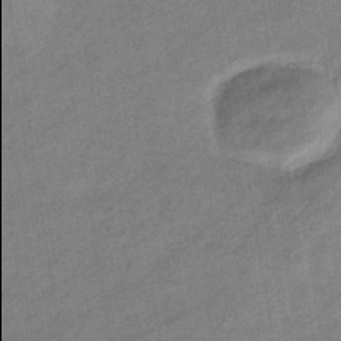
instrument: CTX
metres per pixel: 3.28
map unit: eHb
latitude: -37.7855
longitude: 78.0094
